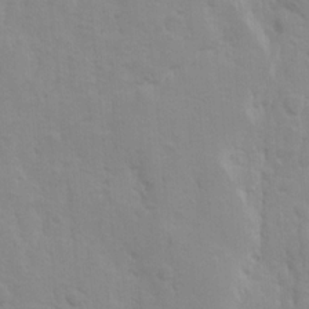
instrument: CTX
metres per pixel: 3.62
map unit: Ave
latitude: 10.0255
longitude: -104.1956
